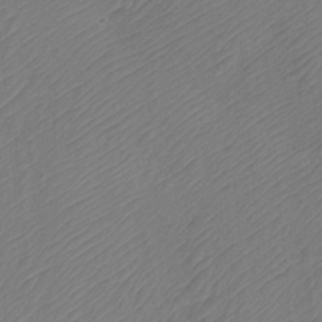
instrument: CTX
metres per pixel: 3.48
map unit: Htu
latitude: -11.5588
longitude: -71.3670
